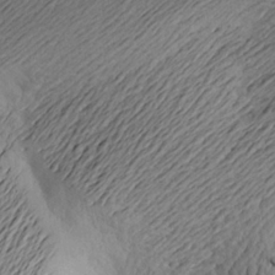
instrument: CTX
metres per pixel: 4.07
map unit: Aa
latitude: 16.9703
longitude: -144.1955
